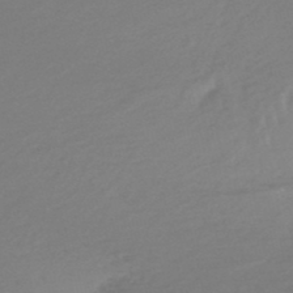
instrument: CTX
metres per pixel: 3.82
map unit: HNb
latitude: -47.8233
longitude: 60.3495
